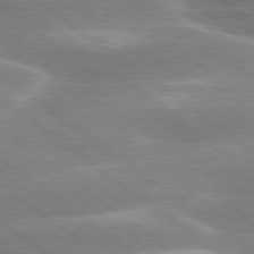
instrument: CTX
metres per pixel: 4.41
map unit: lApd
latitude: 80.0255
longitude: -119.1025
